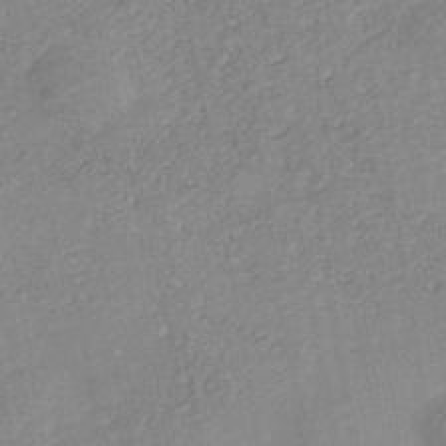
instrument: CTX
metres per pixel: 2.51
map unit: Nhe
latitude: -41.3509
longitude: -109.6316
